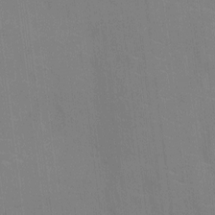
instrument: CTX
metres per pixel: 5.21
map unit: Ht
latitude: -4.9541
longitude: -14.6113
